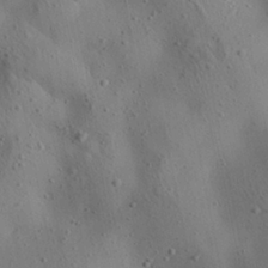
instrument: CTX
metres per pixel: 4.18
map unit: Aa
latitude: 24.9324
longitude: -143.0648
